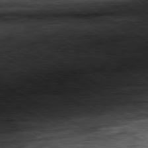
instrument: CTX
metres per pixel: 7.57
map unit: Ap
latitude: -80.8408
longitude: -84.0255
